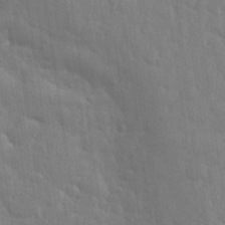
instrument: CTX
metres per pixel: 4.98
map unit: eHh
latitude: 35.1781
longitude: -61.2159
